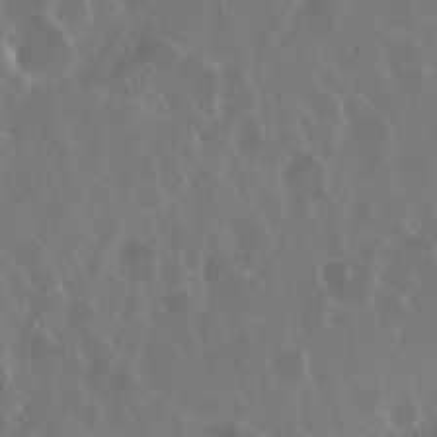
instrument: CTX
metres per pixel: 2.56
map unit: Nhu
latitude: 29.4804
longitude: -59.9906
